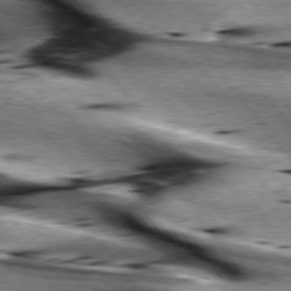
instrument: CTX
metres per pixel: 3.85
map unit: lApd
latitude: 76.1011
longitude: -65.1592
